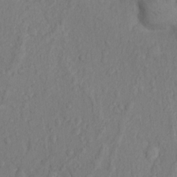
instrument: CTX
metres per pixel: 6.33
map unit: Hto
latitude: 14.0633
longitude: -29.4804
